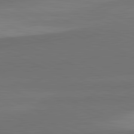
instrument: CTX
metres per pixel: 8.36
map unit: lApd
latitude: 82.1766
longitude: 157.8422
